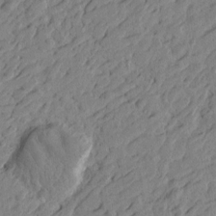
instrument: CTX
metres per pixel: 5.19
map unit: Htu
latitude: -4.6707
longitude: -179.1781
